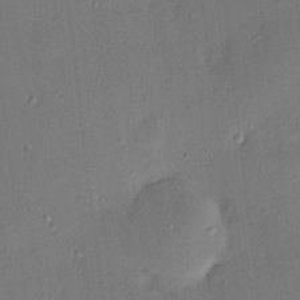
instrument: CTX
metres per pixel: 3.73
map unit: HNhu
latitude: 6.2711
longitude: 15.3888
